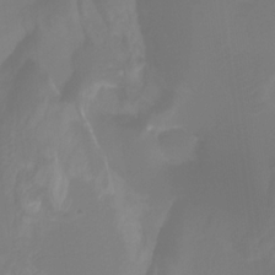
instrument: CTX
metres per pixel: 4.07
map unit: HNhu
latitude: -26.9541
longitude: 73.8233
